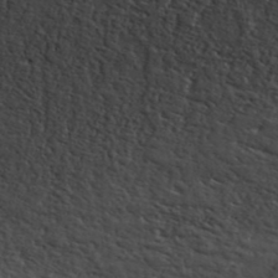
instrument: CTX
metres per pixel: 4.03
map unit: ANa
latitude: 41.7071
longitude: 55.8611
